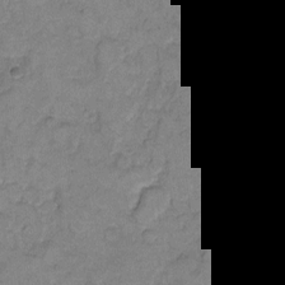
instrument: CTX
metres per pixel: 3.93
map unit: eHh
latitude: 10.1578
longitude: -64.1389
